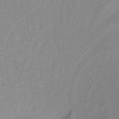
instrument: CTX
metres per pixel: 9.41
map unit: HNb
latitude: -37.2753
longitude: 56.3117
